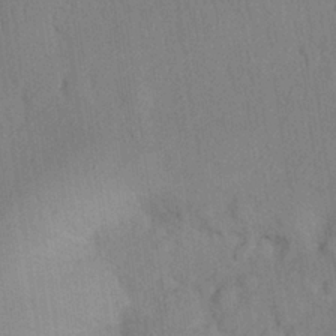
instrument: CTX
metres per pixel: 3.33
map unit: Nhu
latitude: 27.0459
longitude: -69.6694
